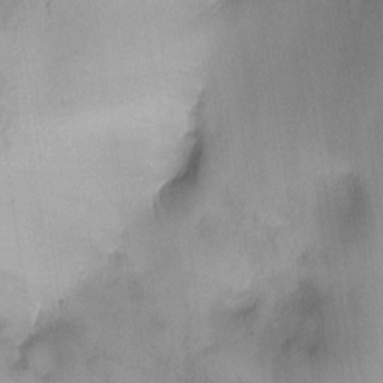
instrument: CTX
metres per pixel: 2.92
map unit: HNhu
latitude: 3.8583
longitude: -5.2537
